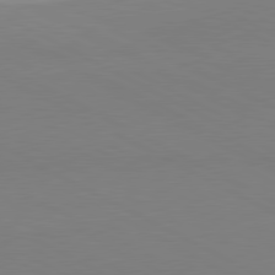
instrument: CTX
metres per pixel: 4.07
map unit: lApd
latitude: 80.7435
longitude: 179.5588
